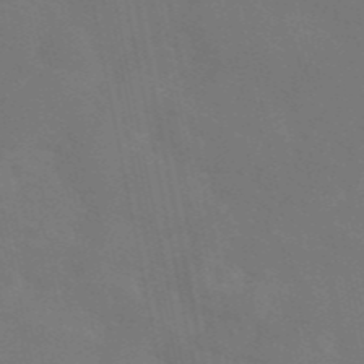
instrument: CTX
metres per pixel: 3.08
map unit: eAb
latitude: 46.0633
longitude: 121.1053
